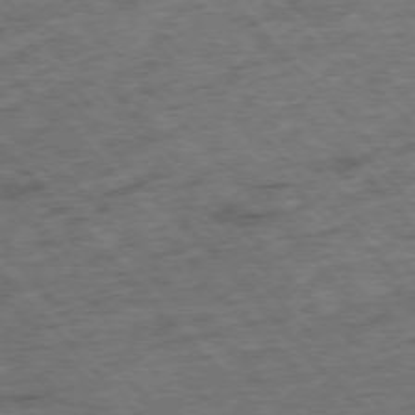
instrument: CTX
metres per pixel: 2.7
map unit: Hpe
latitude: -76.8786
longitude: -16.4034
